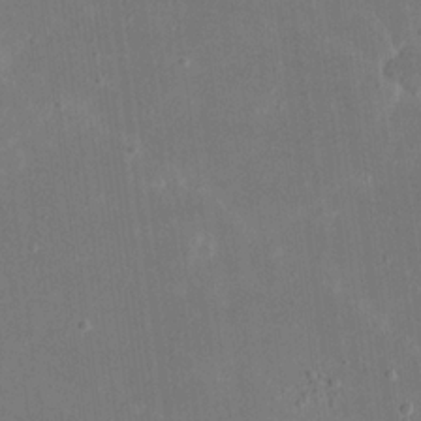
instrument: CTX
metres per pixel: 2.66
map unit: eHh
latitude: 19.1781
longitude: -70.6679
